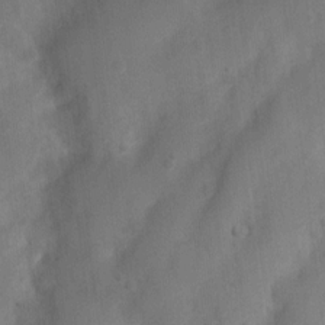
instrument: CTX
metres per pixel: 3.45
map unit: Nhu
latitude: 4.7246
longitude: -24.8380
